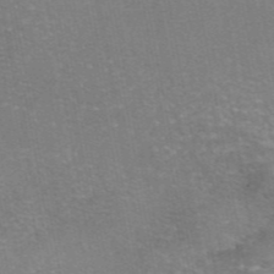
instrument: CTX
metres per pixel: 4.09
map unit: eAb
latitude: 46.2334
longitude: 105.5588
